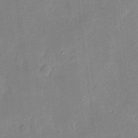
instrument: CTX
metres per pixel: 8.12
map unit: eHh
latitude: 4.1011
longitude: -72.9892
